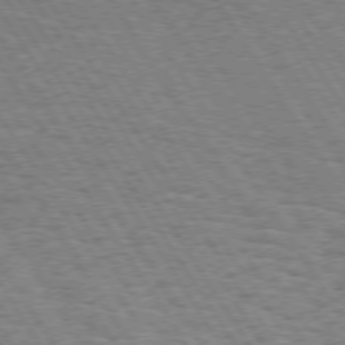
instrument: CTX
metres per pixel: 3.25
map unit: Hpe
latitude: 73.5372
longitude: -133.9339
